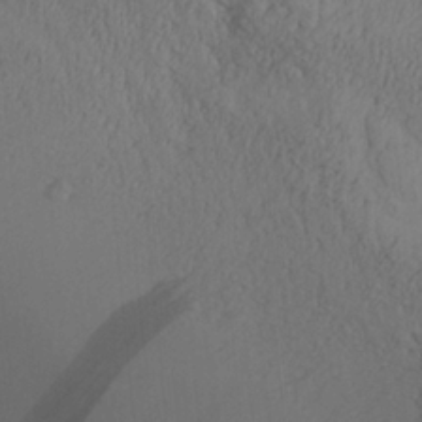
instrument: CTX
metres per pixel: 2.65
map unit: Aa
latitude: 26.2901
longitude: -131.8395
